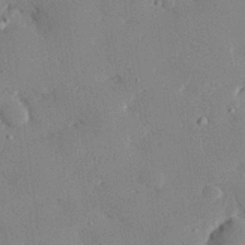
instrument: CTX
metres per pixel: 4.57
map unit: eHh
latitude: 27.8961
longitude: -80.8758
